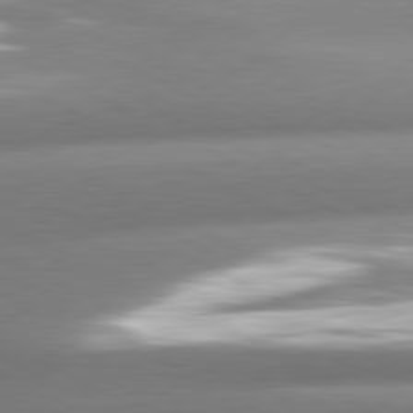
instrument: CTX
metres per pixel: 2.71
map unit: lApd
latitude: 80.6301
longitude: -159.4427
